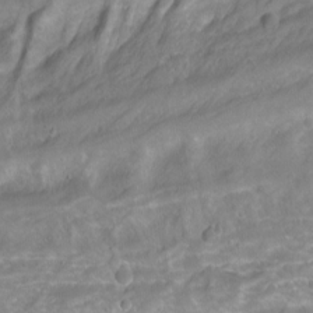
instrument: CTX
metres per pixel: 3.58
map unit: Hto
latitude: -6.8408
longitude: -44.7624
